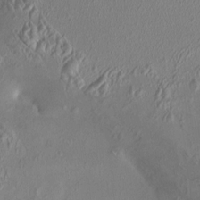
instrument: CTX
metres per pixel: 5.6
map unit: HNhu
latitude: 4.9703
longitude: 6.9919
